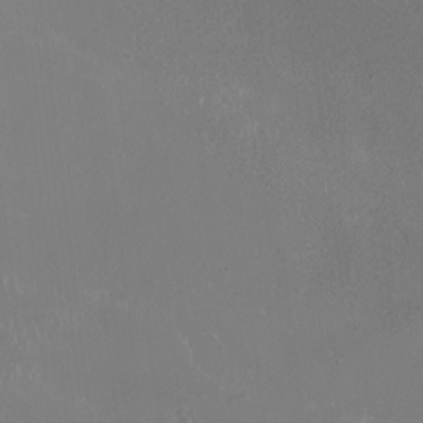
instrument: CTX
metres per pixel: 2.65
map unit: HNhu
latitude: -2.8785
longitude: -6.6868
